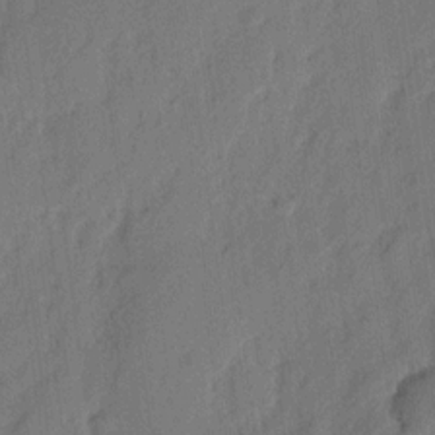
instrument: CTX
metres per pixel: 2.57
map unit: eHh
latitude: 4.1578
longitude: -77.0647
